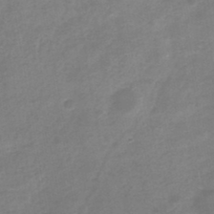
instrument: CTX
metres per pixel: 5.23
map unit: Nhe
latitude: -32.4440
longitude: -88.0633
